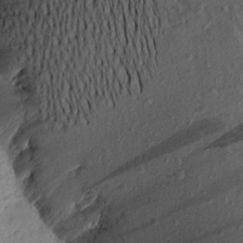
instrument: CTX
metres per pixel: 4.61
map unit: Aa
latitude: 16.8191
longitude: -146.4412
